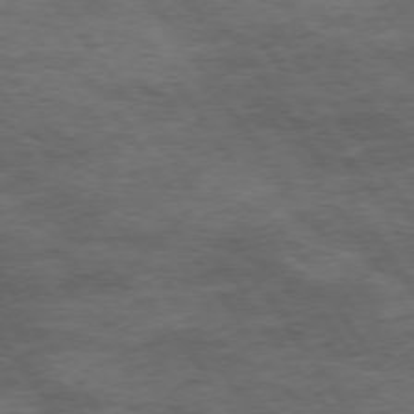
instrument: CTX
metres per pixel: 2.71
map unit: Hpe
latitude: 74.5735
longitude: -142.5357
